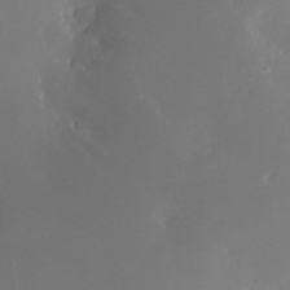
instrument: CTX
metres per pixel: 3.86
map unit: Nhe
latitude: -32.4062
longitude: -116.1578
